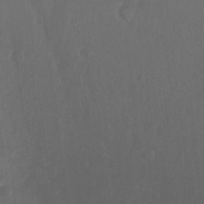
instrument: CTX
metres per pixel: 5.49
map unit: Nhu
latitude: -13.1431
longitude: -62.1956
